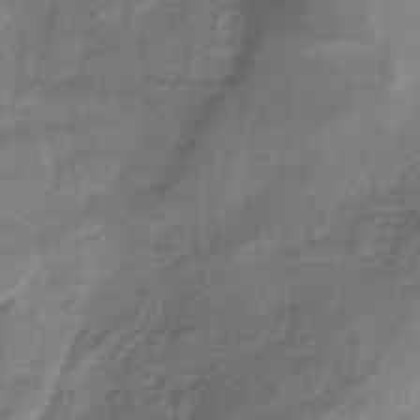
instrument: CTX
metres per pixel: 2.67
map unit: HNb
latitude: -34.1039
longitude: 60.0661
